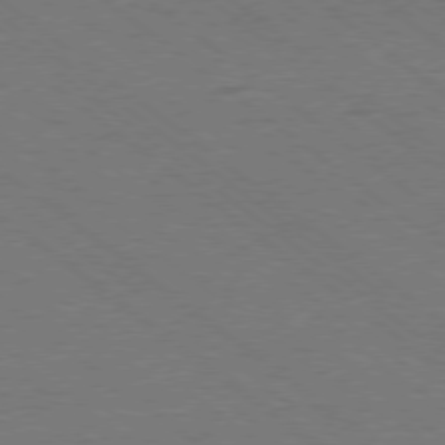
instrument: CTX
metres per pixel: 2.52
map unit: Ap
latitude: -78.8030
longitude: -100.6302
